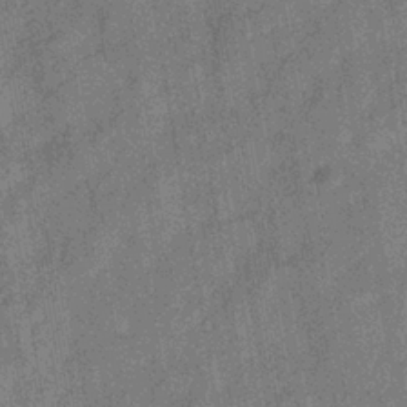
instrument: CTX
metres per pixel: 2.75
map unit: eHb
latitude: -34.4440
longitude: 80.5952
